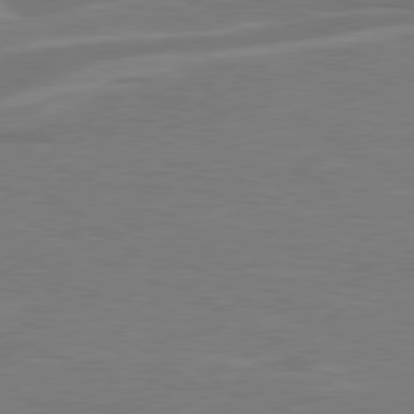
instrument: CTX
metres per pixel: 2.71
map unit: Hpe
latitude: 78.9325
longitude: -127.4804
